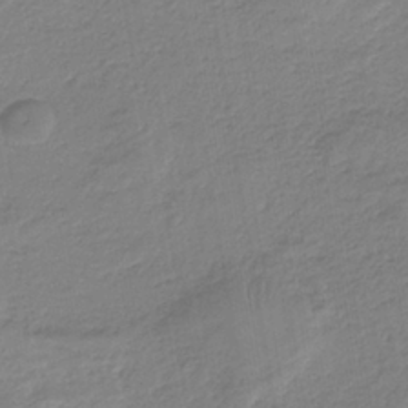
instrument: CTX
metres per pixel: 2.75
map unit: HNb
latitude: -36.5195
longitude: 57.8422
